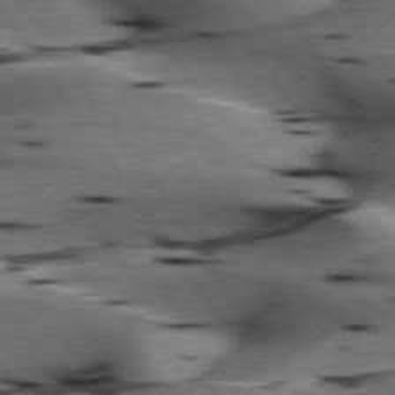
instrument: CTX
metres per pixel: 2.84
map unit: lApd
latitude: 76.6679
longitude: -60.2333
